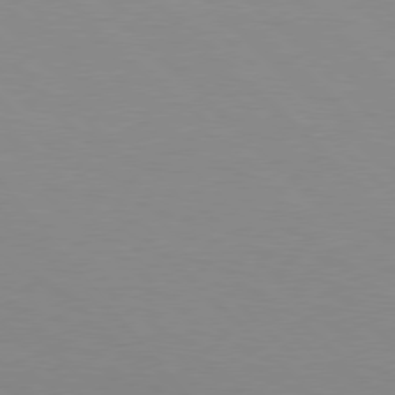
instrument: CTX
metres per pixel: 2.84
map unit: Hpe
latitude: 77.6694
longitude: -160.3089
